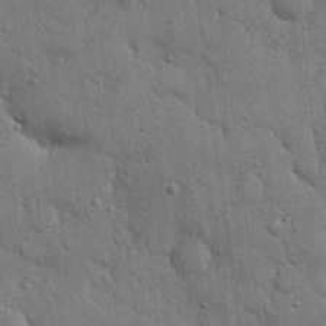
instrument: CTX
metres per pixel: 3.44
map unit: eHh
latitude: 19.5182
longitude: -61.2348
